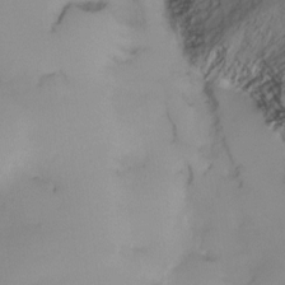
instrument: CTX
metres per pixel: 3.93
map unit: Ht
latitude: -9.7478
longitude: -29.0458
